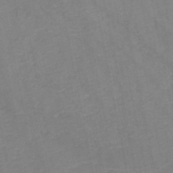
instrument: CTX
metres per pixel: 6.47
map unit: HNb
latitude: -48.4818
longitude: 57.3698
